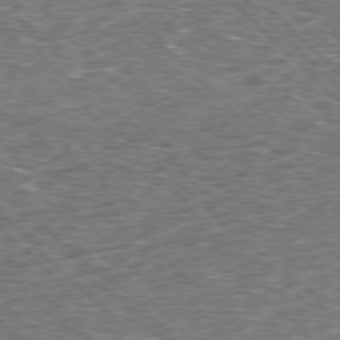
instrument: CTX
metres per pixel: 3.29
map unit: Hpe
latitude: -77.7856
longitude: 15.9745
